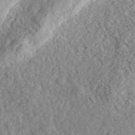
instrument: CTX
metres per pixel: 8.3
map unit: eHh
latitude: 36.2334
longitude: -79.0459
